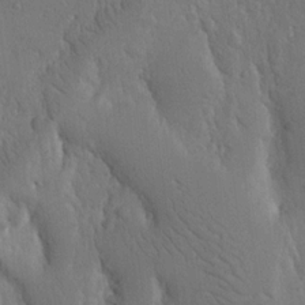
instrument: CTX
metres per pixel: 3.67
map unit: Nhu
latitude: 15.3104
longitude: -78.5168
